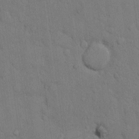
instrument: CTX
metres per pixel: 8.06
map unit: Hto
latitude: 9.6505
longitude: -61.4426
